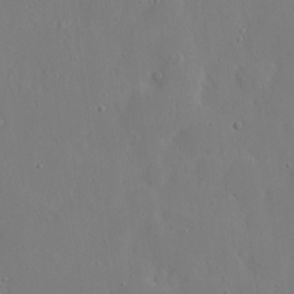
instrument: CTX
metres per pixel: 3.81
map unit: eHh
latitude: 20.6302
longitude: -72.2712
